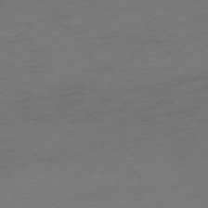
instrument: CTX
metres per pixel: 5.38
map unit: Ap
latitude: -75.3132
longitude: -73.1781
